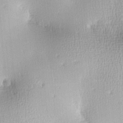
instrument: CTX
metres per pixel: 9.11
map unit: lAa
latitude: -10.4251
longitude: -124.6112
